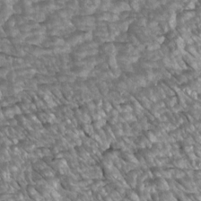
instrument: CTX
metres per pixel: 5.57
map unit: Htu
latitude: 2.5923
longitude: 142.5573
